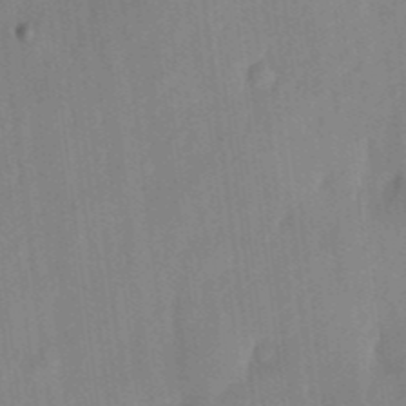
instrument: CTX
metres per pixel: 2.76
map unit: eHh
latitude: 4.6301
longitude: -74.0444
